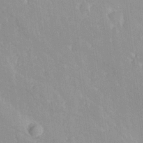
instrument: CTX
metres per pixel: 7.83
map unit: Ave
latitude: 19.6316
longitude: -136.6113
